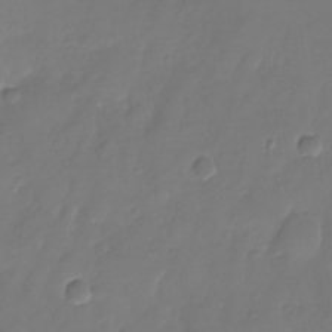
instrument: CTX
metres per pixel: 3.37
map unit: Nhu
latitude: -26.8596
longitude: -71.0458
